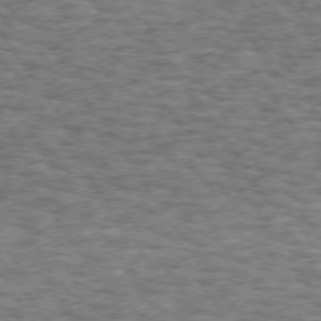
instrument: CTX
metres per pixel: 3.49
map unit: Hpe
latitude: 73.4616
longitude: -131.1970
